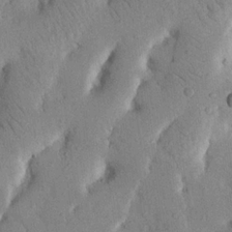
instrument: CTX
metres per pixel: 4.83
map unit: Nhu
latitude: 19.6882
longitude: -74.7813
